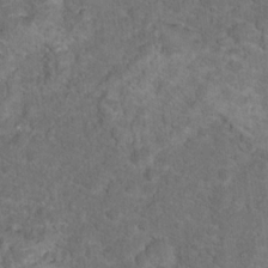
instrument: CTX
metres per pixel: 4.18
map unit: Hto
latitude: 17.3293
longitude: -37.8961
